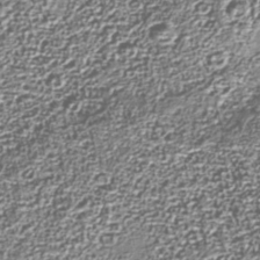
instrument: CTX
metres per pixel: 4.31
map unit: Nhu
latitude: -38.9164
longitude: -83.3103
